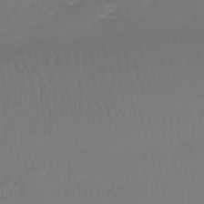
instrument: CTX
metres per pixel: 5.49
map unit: lHb
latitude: -42.8974
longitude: 60.4062
